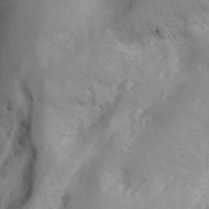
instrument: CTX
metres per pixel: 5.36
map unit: Aa
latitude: 26.9136
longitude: -147.7261
